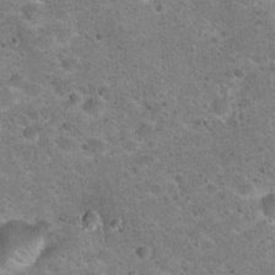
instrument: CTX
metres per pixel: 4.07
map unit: Hto
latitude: 22.2711
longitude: -49.6505
